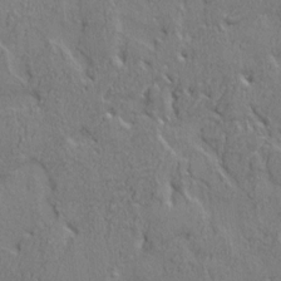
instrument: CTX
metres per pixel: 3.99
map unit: eHh
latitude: 3.4615
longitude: -78.1578
